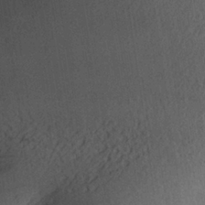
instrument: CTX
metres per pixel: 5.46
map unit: Aa
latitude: 28.0822
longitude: -144.1578
